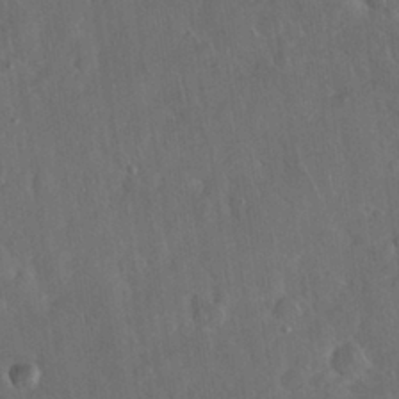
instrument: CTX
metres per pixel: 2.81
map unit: Nhu
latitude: 27.5560
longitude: -65.5560
